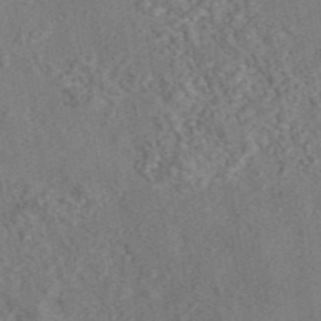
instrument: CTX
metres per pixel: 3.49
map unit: eAb
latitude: 43.2537
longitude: 105.3131
